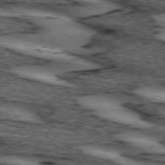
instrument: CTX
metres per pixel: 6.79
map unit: lApd
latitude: 74.0444
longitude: -75.2348
